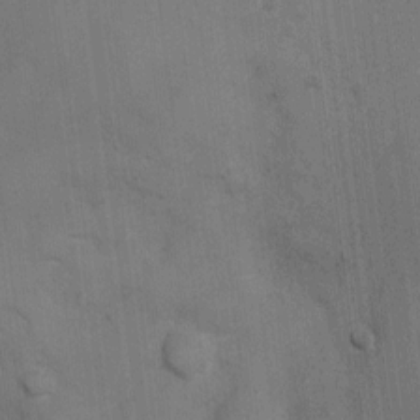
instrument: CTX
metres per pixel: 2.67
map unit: Nhu
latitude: 2.1955
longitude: -16.5356
